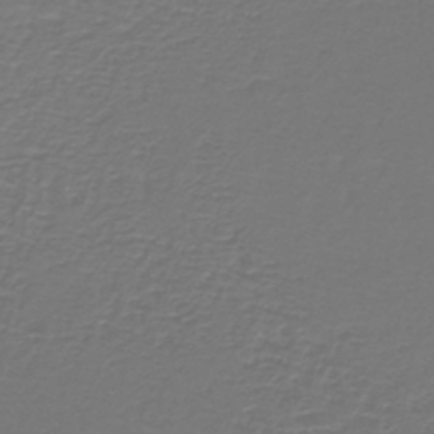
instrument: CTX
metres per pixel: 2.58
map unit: lHb
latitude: -42.2928
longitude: 56.9919
